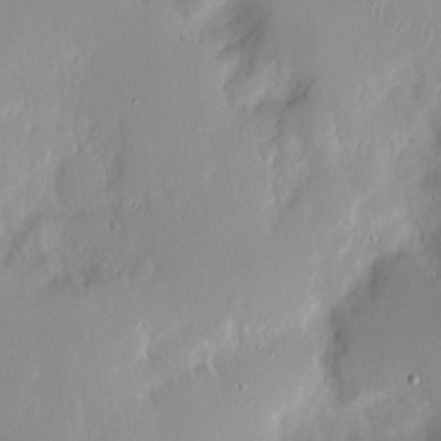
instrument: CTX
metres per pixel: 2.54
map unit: Nhe
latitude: -2.3117
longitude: -59.6694
